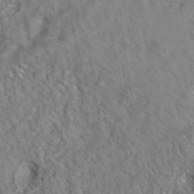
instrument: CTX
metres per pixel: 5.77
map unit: eAb
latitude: 35.1403
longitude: 108.8219
